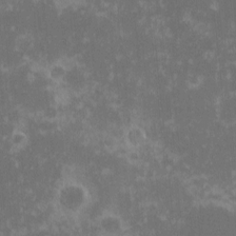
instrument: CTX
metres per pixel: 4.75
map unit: eHh
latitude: -1.2376
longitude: -85.5182
